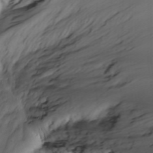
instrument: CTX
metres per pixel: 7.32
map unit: Nhu
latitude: -3.9745
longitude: -84.7813
